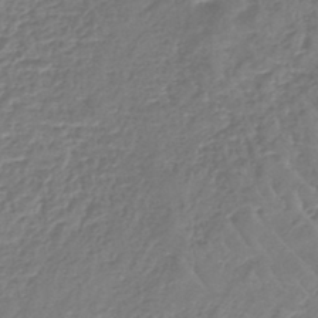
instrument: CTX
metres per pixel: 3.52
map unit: lHb
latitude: -44.6141
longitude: 73.4454
